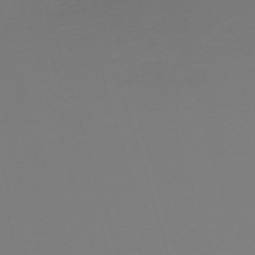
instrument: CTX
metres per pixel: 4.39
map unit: eHh
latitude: -61.5399
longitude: 51.6911
